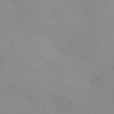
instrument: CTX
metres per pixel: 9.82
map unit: Nve
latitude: -9.1809
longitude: 174.2361
